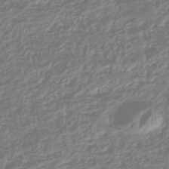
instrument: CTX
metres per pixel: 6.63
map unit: HNhu
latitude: -47.0675
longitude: 29.2754
